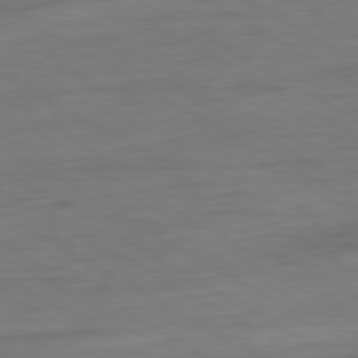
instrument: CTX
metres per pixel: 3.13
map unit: Ap
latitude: -81.1242
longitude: -79.0459
